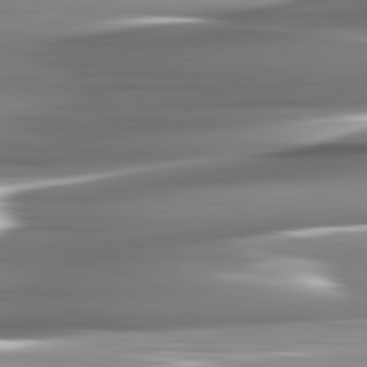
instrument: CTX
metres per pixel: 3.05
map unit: lApd
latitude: 82.4034
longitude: -142.0822
